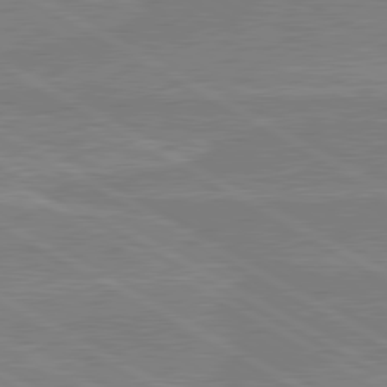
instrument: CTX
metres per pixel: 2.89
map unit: lApd
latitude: 80.3278
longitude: 168.6329
